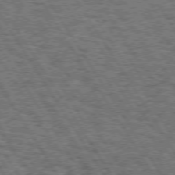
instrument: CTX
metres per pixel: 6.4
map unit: Hpe
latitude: 73.6883
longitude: -126.4223
